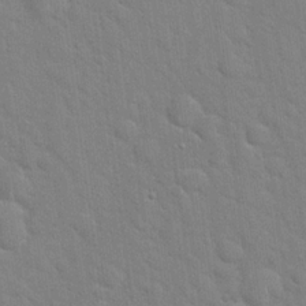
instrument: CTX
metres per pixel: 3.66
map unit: Hto
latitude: 21.3104
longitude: -52.2712
